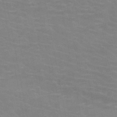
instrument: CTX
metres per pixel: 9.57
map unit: HNb
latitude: -47.5777
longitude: -47.1781
